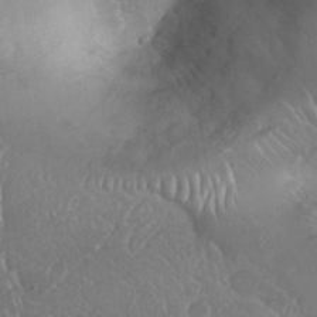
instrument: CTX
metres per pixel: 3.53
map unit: Nhu
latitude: 25.2914
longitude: -60.8380
